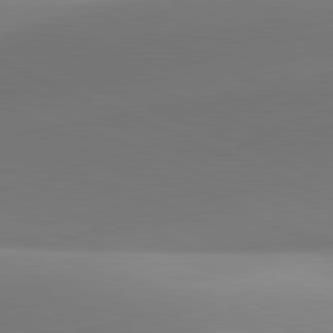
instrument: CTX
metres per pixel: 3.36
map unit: lApd
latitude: 81.5749
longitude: 142.7085
